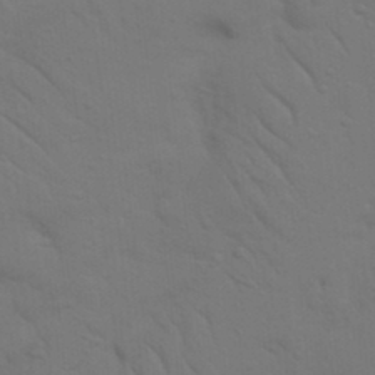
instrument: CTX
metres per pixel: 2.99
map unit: Nhu
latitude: 22.9325
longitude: -73.4994
